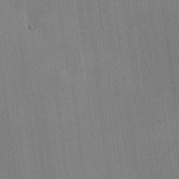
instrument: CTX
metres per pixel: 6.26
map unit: HNhu
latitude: 14.0444
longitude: 14.2362
